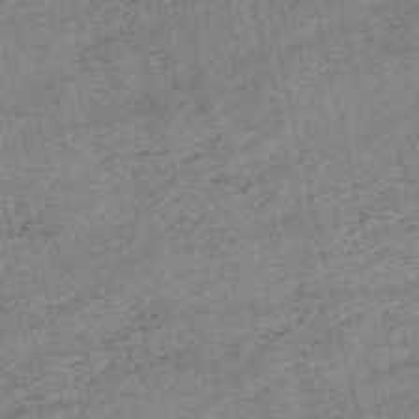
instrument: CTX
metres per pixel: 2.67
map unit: HNb
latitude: -54.5574
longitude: -42.3467
